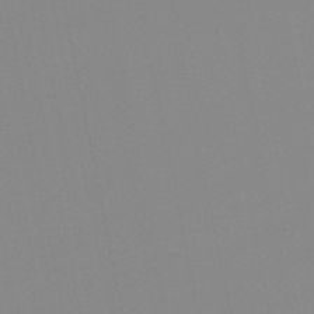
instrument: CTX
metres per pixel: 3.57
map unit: lHb
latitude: -48.5385
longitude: 80.7463
